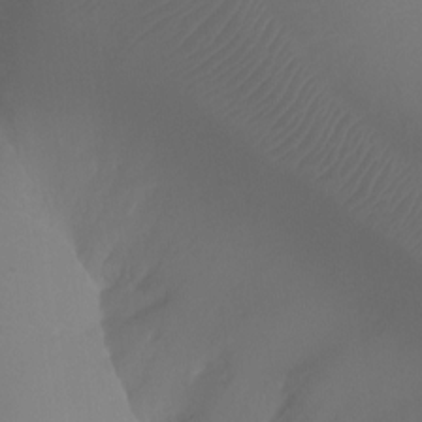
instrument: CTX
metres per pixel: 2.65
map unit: Ht
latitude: -7.1242
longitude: -31.8206
